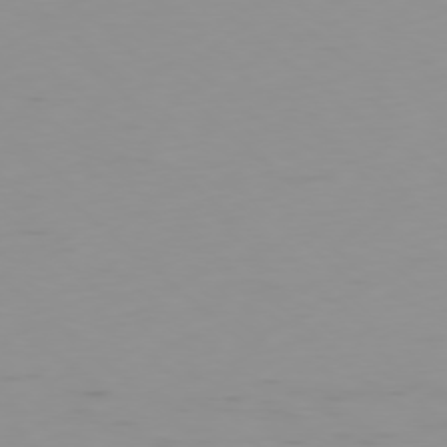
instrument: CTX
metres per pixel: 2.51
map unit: Ap
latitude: -78.4251
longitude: -64.4412
